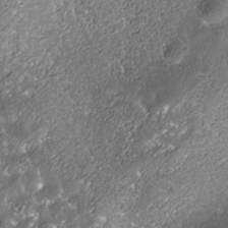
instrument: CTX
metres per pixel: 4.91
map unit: Nhe
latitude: -36.7085
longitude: -87.5371
